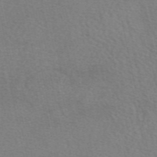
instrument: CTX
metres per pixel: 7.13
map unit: eAb
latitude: 50.3845
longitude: 106.2551
